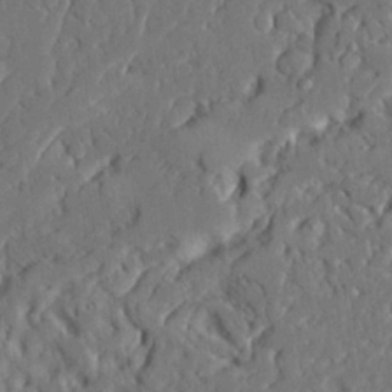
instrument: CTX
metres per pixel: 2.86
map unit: Ave
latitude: 22.9514
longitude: -129.2726
